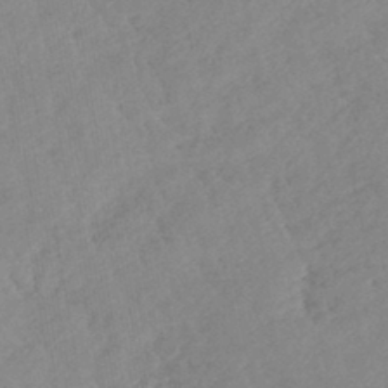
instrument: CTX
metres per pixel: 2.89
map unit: lHb
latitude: -40.2361
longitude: 72.5574
